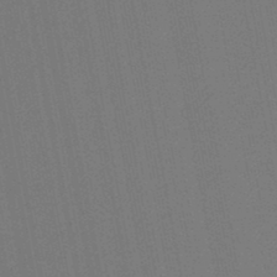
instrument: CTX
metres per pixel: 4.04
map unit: lHb
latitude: -45.9367
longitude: 63.6722
